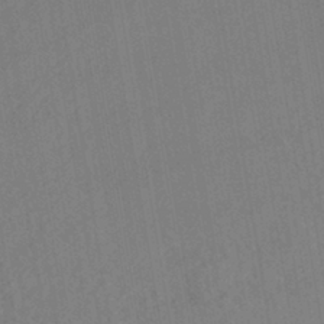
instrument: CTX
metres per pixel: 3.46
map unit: lHb
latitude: -39.9556
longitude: 73.0486
